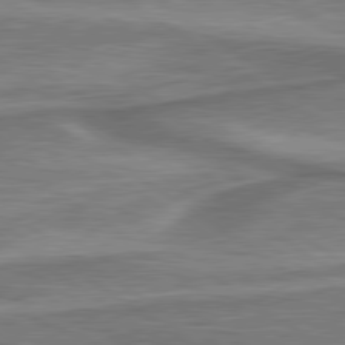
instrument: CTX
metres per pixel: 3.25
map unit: lApd
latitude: 79.9150
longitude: 171.2943
